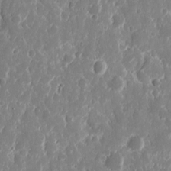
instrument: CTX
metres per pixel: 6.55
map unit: eHh
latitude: 12.0444
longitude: -72.1200
